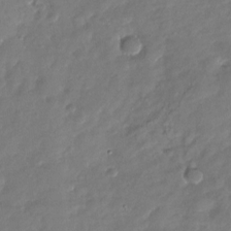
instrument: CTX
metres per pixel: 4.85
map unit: Nhu
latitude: -28.6707
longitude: -61.0458
